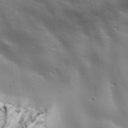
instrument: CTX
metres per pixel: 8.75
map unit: Ave
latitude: 19.1970
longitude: -138.1767
